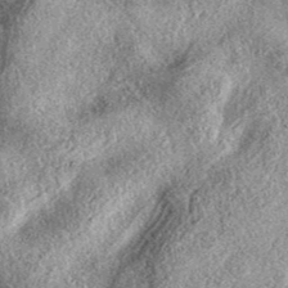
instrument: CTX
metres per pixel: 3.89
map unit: eAb
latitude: 38.8758
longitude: 107.8611
